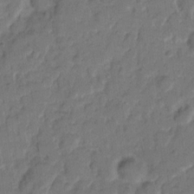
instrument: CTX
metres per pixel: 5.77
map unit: eHh
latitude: 8.8947
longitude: -64.3278
